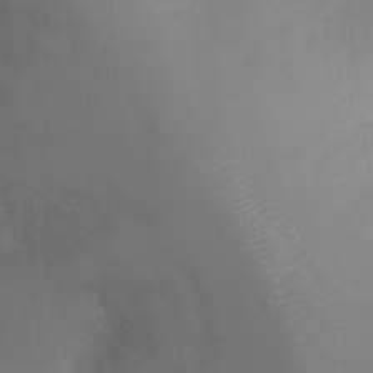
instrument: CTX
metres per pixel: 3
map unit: Ht
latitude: -3.3698
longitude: -28.6301
